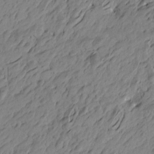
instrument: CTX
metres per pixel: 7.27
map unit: Htu
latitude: -5.3887
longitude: -179.3671
